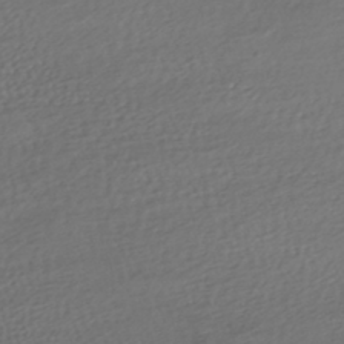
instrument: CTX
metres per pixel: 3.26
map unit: HNhu
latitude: -43.1053
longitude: 102.5952
